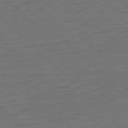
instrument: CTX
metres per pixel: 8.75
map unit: Ap
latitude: -79.9178
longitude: -55.8583
